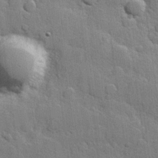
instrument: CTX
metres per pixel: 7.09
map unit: Hve
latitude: 24.7057
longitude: 149.6533
